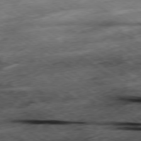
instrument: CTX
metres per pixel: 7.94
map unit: Hpe
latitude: -78.7463
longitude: -20.9136
